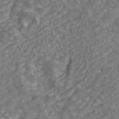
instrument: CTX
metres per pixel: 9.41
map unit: ANa
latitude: 43.6505
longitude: 25.1053
